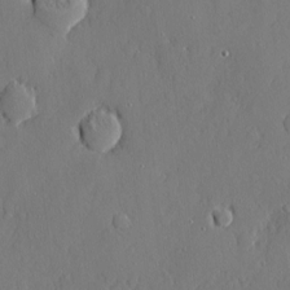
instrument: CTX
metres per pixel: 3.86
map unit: eHh
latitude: 5.0080
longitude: -75.1403
